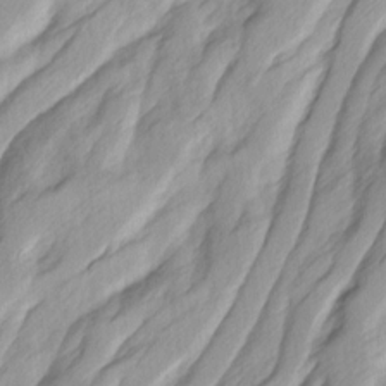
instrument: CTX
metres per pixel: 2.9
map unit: Ave
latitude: 14.9703
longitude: -136.3468
